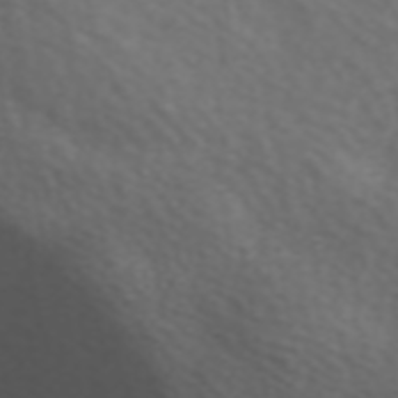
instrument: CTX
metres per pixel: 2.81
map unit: ANa
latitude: 44.1955
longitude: 28.5196
